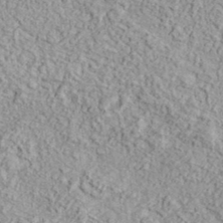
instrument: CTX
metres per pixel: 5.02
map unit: eHh
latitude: 37.6694
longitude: -81.0458
